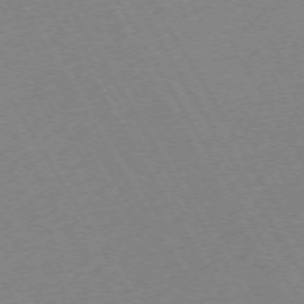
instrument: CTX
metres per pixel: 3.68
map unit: Hpe
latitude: -72.1606
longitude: 9.4643
